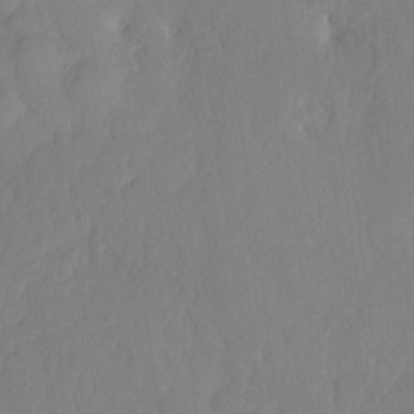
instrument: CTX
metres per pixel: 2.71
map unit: HNhu
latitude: -24.0472
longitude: 49.5022
